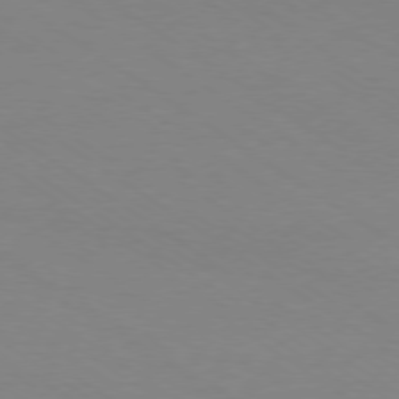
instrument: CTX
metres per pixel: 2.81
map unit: Ap
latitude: -78.6518
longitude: -74.4601
